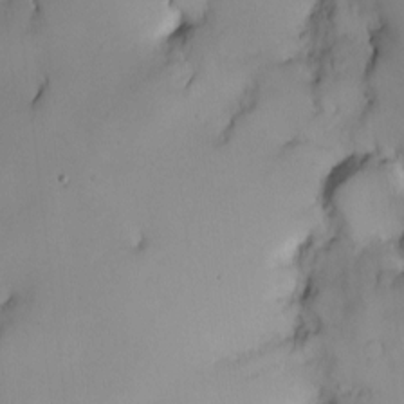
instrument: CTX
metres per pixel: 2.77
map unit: Nhe
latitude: -2.5951
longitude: -59.1592
